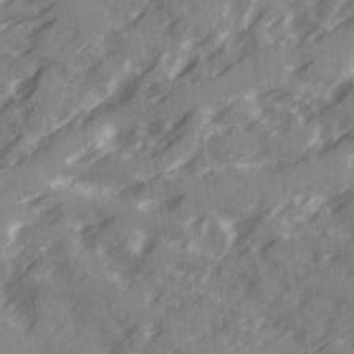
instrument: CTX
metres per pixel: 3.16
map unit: Ave
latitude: 20.1767
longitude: -131.3671
